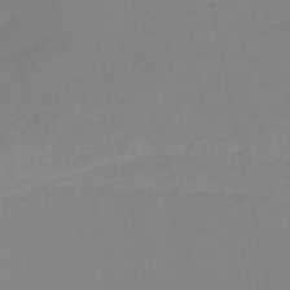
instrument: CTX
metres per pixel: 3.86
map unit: HNb
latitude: -53.1431
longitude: -39.4804
